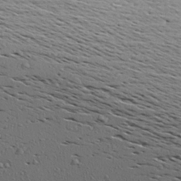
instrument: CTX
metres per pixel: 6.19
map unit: Aa
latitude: 23.0269
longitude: -143.7261
